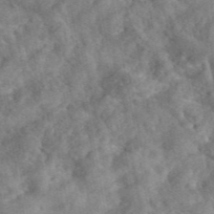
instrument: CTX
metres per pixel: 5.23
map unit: eAb
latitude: 45.9717
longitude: 128.0283
